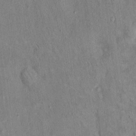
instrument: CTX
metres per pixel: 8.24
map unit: Hto
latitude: 14.4601
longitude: -58.8947
